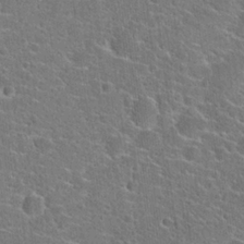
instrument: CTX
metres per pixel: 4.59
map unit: Hto
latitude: 22.9325
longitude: -44.6112
